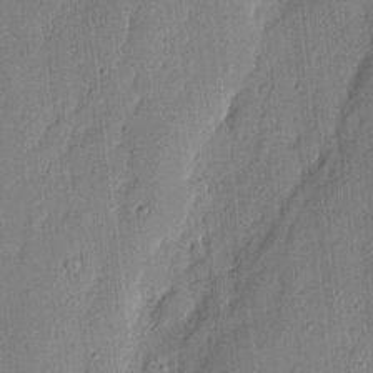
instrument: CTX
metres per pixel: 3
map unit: eHh
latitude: 4.2333
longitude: -76.7435
